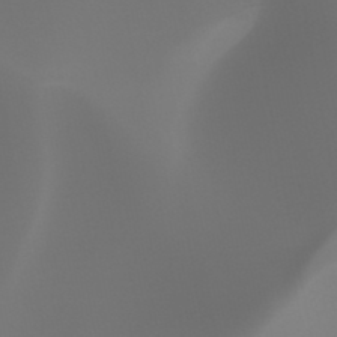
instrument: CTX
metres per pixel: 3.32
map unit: HNhu
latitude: -47.4454
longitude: 30.3117
